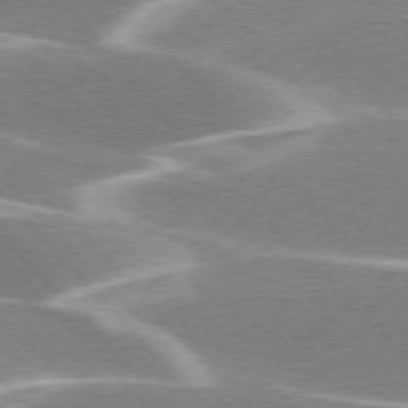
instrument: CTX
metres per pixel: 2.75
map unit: lApd
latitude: 76.2333
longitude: -64.3278
